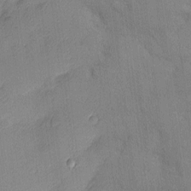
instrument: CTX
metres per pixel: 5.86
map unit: Nhu
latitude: 2.1200
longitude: -75.3104
